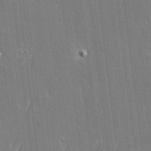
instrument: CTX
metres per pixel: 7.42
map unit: Htu
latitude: -6.6518
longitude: 176.0283
